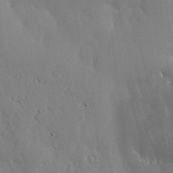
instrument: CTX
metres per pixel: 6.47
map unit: lHvf
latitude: 18.2900
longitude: -114.3845
